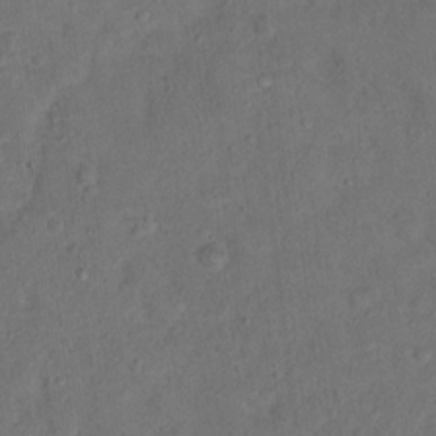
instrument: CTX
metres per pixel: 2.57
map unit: Ht
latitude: 14.7625
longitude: -37.1026
